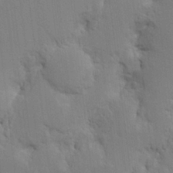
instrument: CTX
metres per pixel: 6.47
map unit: Nhu
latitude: 16.3089
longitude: -74.9703
